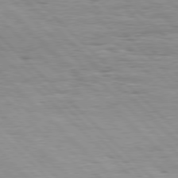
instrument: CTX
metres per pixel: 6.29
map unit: Hpe
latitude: 77.2726
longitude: -127.3860
